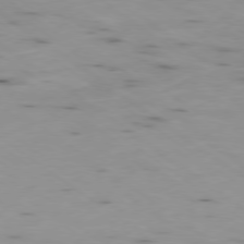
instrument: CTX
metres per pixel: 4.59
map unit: Ap
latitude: -79.0297
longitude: -72.8380
